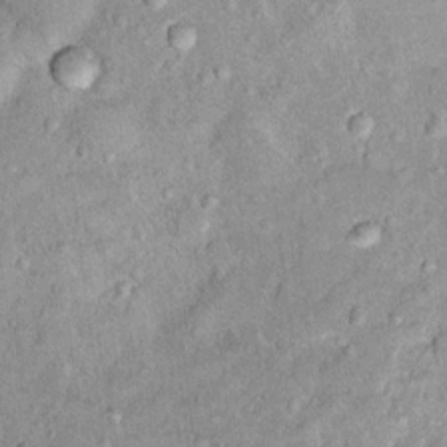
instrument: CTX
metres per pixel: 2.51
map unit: Hto
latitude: 14.1578
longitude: -33.8583
